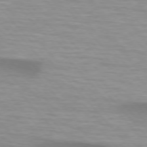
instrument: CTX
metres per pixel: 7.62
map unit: lApd
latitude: 74.7435
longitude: -61.1970
